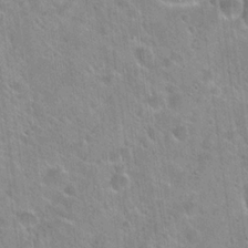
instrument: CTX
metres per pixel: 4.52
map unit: Hto
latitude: 21.7072
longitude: -53.8772
